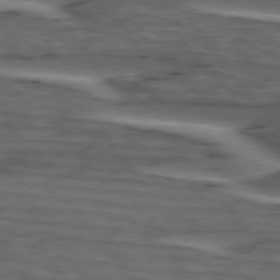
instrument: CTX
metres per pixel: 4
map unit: lApd
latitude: 75.1025
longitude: -71.1403
